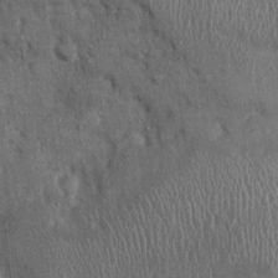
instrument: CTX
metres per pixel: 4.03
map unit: Ht
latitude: -1.8612
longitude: -13.8773
